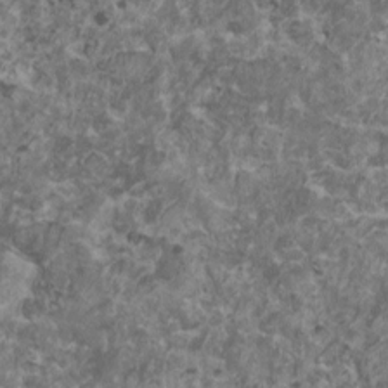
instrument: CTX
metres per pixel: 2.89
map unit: HNhu
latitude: 2.6301
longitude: 3.8800
